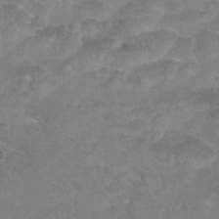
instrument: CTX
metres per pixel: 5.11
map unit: Nhu
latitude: 24.8757
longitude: -53.5749
